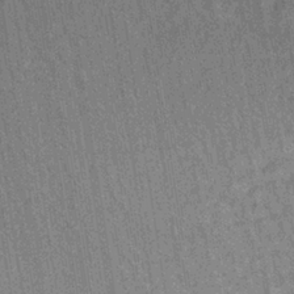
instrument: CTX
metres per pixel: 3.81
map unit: lHb
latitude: -35.3321
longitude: 63.8989
